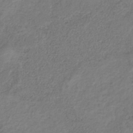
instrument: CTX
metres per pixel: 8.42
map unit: HNb
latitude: -32.7464
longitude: 56.1039
